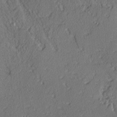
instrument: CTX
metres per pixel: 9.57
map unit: lAvf
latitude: -2.6140
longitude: -109.1592
